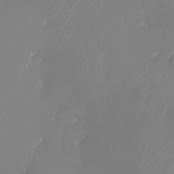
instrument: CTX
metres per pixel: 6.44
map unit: Nhu
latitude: -5.9556
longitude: -89.0837
